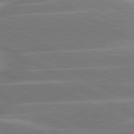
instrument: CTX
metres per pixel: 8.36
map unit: lApd
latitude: 81.1025
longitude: -128.6490
